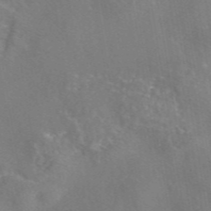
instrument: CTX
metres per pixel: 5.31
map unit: eAb
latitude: 45.5182
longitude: 109.5021
